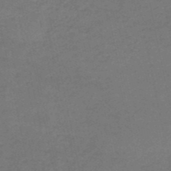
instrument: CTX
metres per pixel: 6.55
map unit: HNb
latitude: -52.6518
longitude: -51.4237
